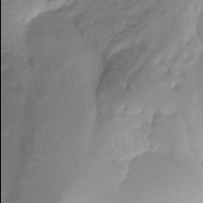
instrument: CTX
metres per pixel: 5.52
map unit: Ht
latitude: -16.4818
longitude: -45.9906
